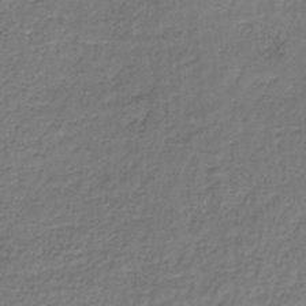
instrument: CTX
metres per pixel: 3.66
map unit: lHb
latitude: -35.6911
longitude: 61.8422
